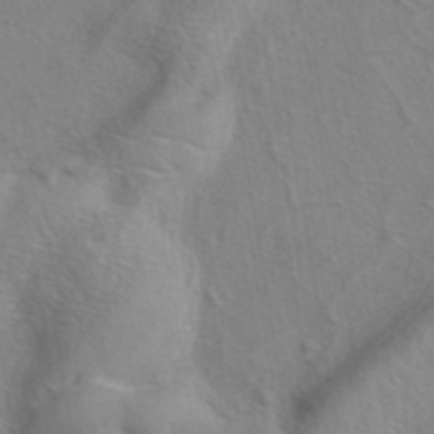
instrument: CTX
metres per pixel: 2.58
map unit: eAb
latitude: 41.4615
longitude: 104.9541
